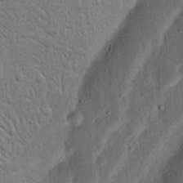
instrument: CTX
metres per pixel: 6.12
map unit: Nhu
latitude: 15.0648
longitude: -74.6679
